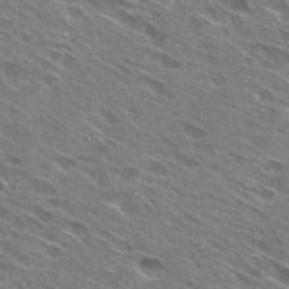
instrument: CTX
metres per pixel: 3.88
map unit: Hto
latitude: 29.0458
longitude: -44.4979
